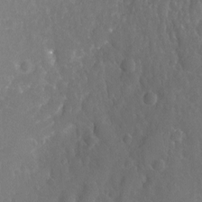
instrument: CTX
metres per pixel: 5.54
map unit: Nhu
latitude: -19.7289
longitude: -58.2334
